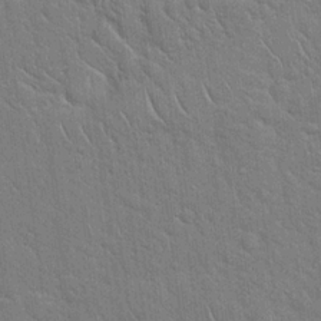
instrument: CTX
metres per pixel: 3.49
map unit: Hto
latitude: 19.1592
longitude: -51.7071
